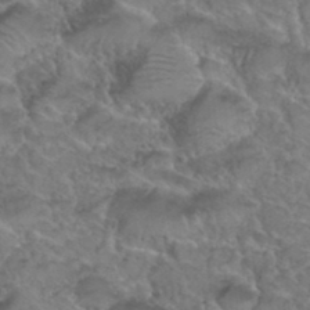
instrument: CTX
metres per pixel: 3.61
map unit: Hto
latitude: 36.1578
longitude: -47.9339
